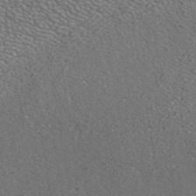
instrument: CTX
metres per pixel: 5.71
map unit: ANa
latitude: 41.8205
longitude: 26.2928
